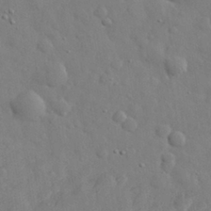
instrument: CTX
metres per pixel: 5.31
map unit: eHh
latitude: 30.1200
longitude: -73.2537
